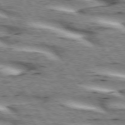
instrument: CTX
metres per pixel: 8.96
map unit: lApd
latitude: 73.2537
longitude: -53.9717
